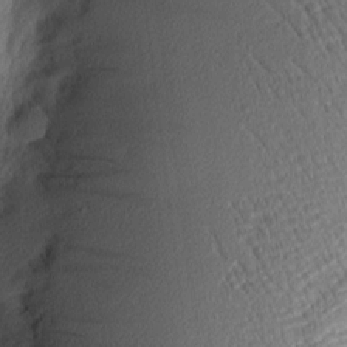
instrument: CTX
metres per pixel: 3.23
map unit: Nhu
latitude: 2.3656
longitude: -76.5356
